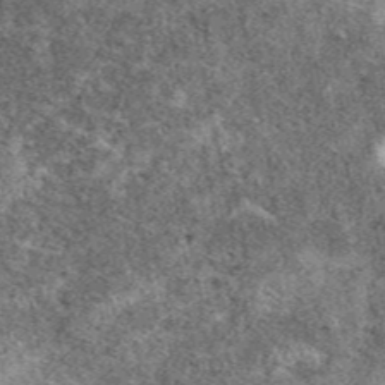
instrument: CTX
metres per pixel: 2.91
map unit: eAb
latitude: 39.8772
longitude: 110.1039
